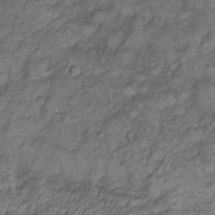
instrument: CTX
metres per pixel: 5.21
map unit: Htu
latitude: -7.0864
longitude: 159.3321
